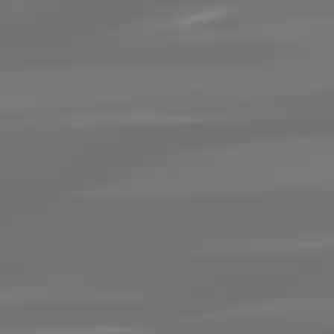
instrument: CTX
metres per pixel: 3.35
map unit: lApd
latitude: 83.2537
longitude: -129.7827
